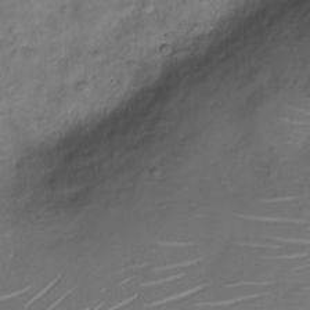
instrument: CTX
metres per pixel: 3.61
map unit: Nve
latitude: -20.3306
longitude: 104.7463
